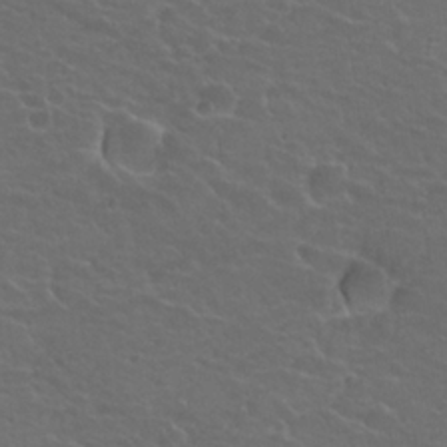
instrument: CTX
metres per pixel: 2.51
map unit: Hto
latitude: 23.2159
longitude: -30.9136
